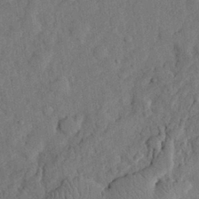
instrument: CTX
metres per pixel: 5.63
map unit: eHh
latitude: 29.0080
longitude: -76.1011
